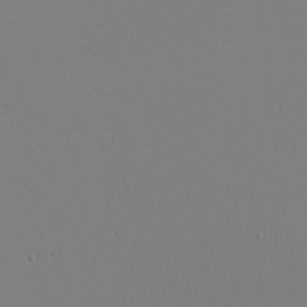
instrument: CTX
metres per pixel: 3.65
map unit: Nhu
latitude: -4.4062
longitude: -83.6316
